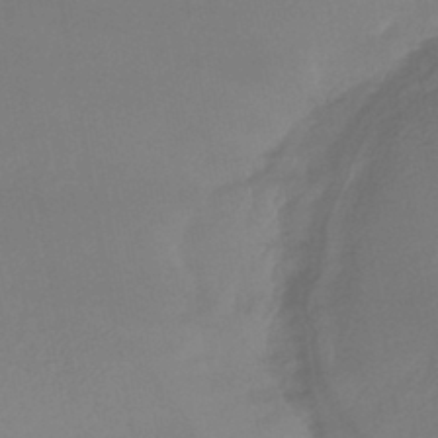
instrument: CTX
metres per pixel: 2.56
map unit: HNhu
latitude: -44.2928
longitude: 93.8800
